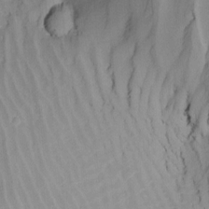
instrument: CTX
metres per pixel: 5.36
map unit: Nhu
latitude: -15.7100
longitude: -53.6694
